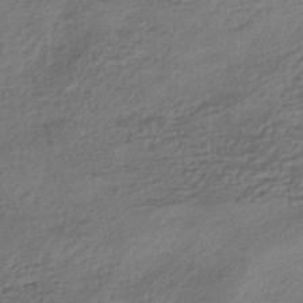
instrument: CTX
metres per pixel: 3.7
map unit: HNhu
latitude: -42.9541
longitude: 103.5021
